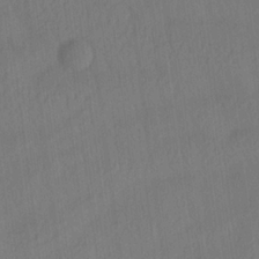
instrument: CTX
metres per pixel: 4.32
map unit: lAa
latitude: 21.8961
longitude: -138.1389
